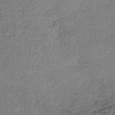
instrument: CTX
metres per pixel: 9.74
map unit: eHh
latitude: -42.6896
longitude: 120.2928
